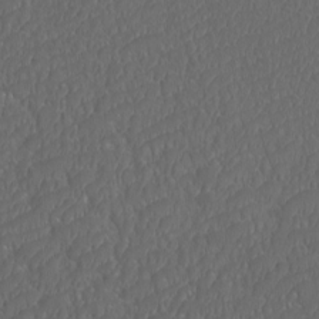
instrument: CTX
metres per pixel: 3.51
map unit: Htu
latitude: -10.9164
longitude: -73.4048
